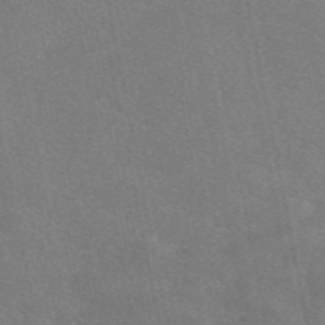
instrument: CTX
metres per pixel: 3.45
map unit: eAb
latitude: 49.3482
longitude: 121.1242
